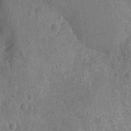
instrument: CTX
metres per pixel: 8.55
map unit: Ht
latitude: -11.6344
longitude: -24.4978
